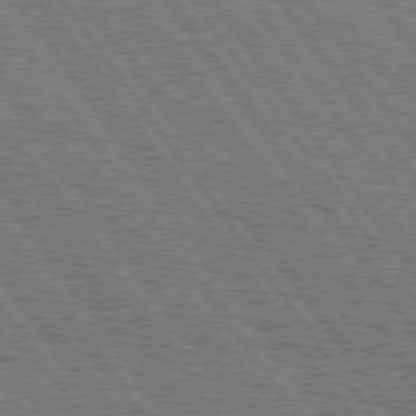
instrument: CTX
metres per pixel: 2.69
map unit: Hpe
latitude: 75.2915
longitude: -152.2334
